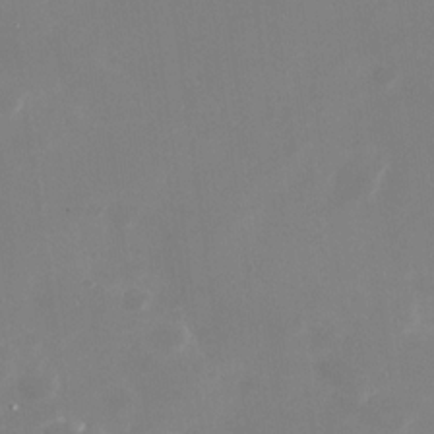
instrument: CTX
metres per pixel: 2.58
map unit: Nhu
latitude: -28.7085
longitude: -69.0081
